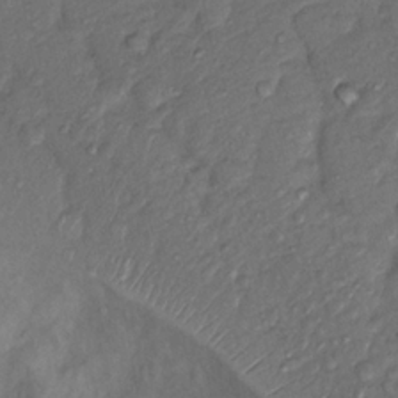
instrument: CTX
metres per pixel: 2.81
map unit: Nhu
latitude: 13.0459
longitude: -28.9136
